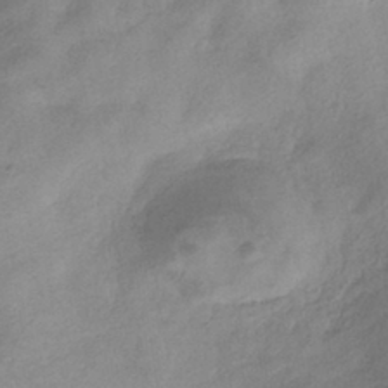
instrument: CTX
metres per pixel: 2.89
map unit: HNhu
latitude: -39.7856
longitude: 95.6721
